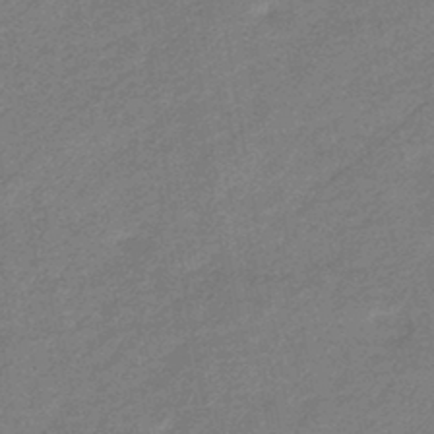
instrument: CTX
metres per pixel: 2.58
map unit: eHb
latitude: -42.7463
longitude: 83.2187
